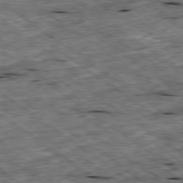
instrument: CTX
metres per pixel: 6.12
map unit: Ap
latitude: -79.4076
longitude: -87.9528
